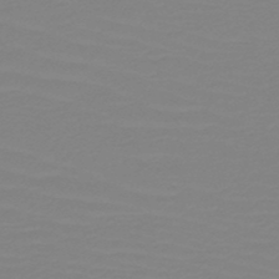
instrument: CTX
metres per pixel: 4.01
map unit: HNb
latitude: -49.1054
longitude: -51.3859
